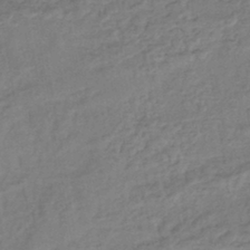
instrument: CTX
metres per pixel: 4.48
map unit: lHb
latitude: -41.1620
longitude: 73.0297
